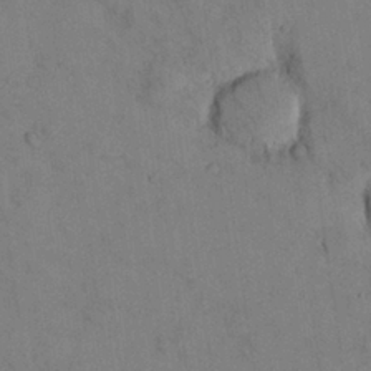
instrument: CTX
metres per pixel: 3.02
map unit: Nhu
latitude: 28.2522
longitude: -72.5546
